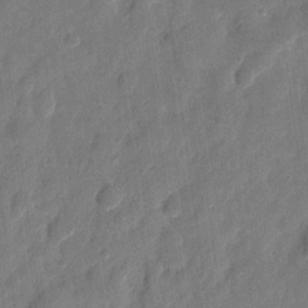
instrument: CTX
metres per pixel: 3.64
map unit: eHh
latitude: 8.1767
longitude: -74.1578
